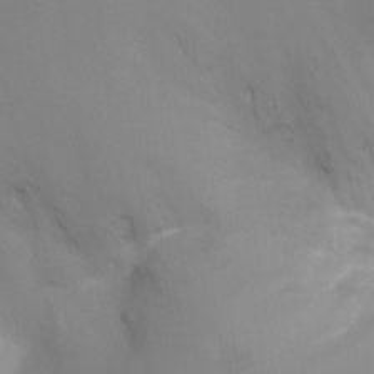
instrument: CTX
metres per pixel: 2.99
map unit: Ht
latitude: -8.5196
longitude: -24.4601
